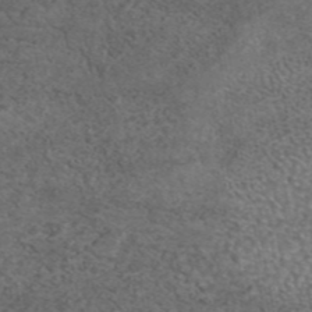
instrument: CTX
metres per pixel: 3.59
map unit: eAb
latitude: 44.6490
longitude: 108.3495
